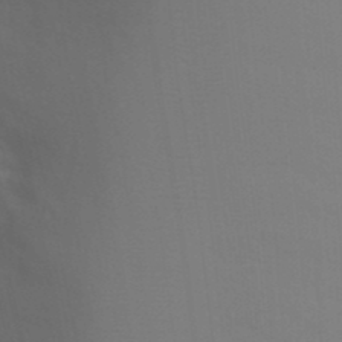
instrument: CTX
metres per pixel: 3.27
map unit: Nhu
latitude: 19.8583
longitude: -73.5183
